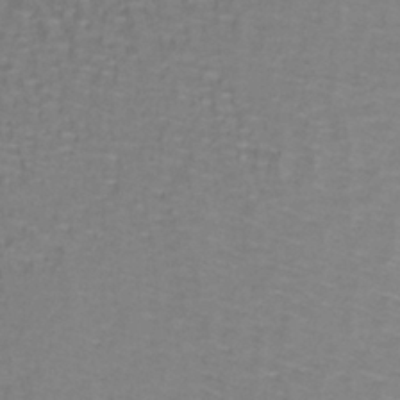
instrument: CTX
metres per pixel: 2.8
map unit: lHb
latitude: -40.3495
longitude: 58.1227
